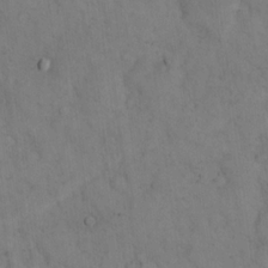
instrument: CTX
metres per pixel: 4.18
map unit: eHh
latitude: 18.5356
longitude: -63.7261
